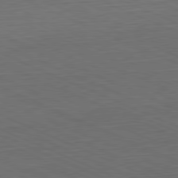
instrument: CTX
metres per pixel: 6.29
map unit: Ap
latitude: -81.5399
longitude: -71.1970
